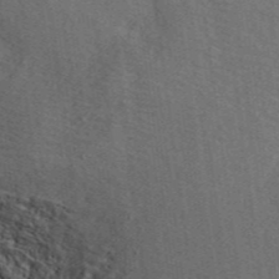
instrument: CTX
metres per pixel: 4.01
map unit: ANa
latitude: 45.6127
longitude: 45.9178
